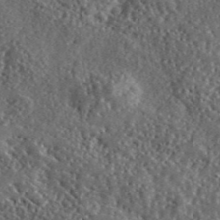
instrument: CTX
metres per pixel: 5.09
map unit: lHvf
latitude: 41.7071
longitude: -89.2537
